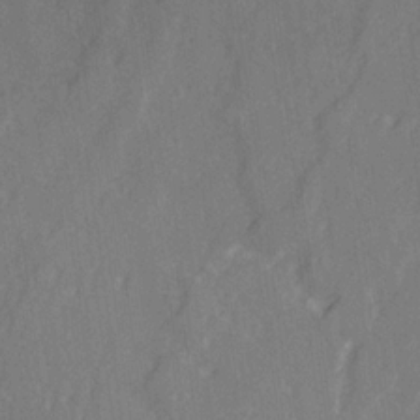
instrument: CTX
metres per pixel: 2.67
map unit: Ave
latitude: 21.4049
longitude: -132.4979
